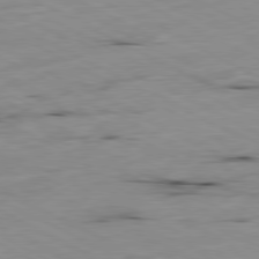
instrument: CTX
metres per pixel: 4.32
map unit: Ap
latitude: -80.7274
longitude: -92.1955
